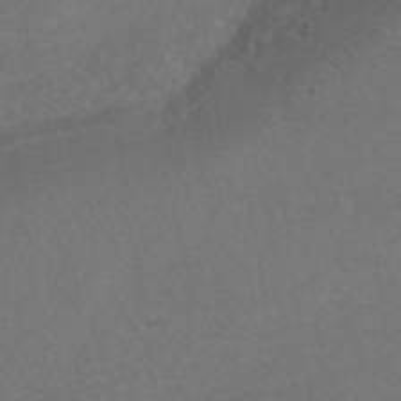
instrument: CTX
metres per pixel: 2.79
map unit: ANa
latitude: 42.1956
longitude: 27.6721
